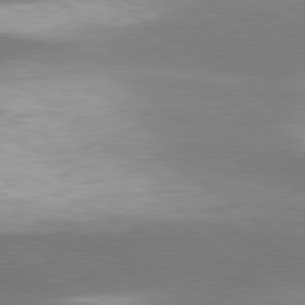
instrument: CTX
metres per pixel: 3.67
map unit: lApd
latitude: 79.9906
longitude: -119.1403
